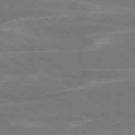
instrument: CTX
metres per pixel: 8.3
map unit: lApd
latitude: 79.7639
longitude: -125.6693
